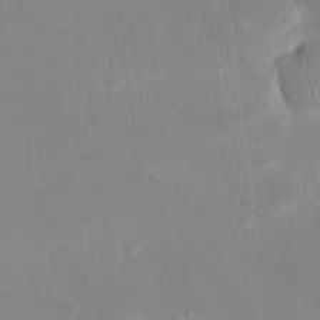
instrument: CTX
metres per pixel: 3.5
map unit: eHh
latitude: 19.9906
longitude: -70.1389
